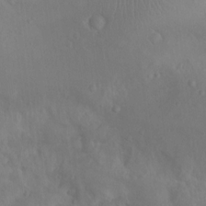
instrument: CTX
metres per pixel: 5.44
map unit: Nhu
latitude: 12.1011
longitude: -27.8017
